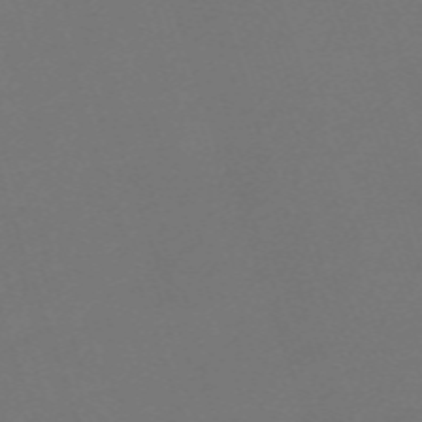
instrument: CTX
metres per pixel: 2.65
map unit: eHh
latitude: -63.2187
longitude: 51.8422
